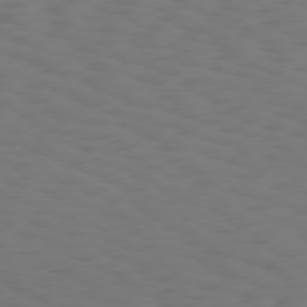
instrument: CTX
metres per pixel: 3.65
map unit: Hpe
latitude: 75.5371
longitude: -132.6302
